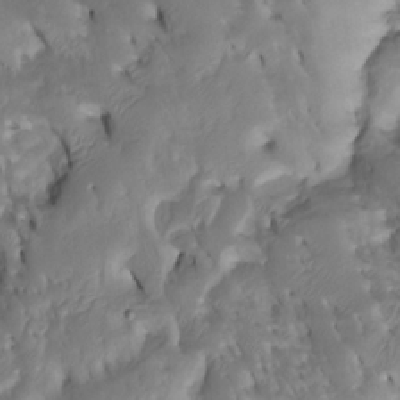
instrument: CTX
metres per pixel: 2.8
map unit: Htu
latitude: -5.2942
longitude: 150.3117
